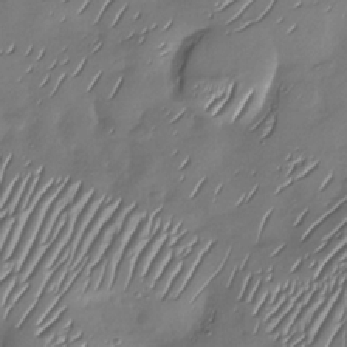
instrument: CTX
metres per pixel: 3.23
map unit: Nhu
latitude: -28.8030
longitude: -58.4601
